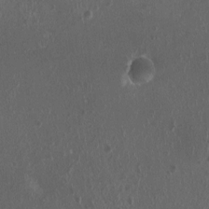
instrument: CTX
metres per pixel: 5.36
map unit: HNhu
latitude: 0.7435
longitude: 1.8990
